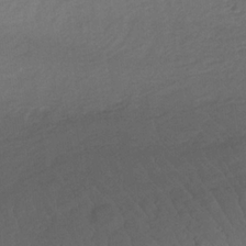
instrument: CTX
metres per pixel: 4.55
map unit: lHb
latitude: -32.0283
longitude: 64.3118
